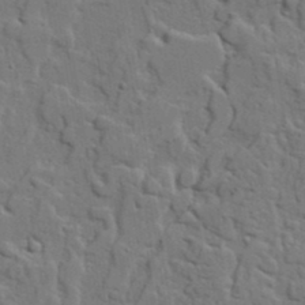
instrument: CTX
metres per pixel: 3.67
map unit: lAvf
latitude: 23.5749
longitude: -110.5168
